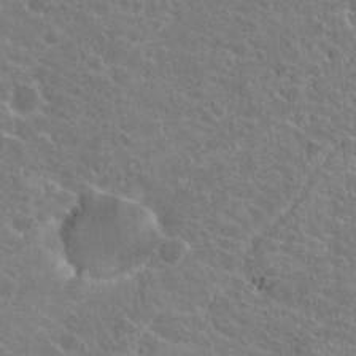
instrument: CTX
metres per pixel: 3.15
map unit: Hto
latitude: 22.6301
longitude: -38.7624
